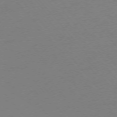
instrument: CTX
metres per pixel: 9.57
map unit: Ap
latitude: -75.2754
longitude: -71.3670
